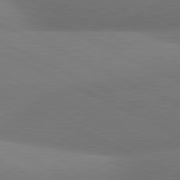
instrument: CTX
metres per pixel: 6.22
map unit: lApd
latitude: 81.0647
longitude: 133.6911
